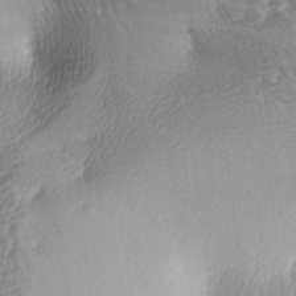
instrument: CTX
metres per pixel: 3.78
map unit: lAa
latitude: -5.0297
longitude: -121.5371
